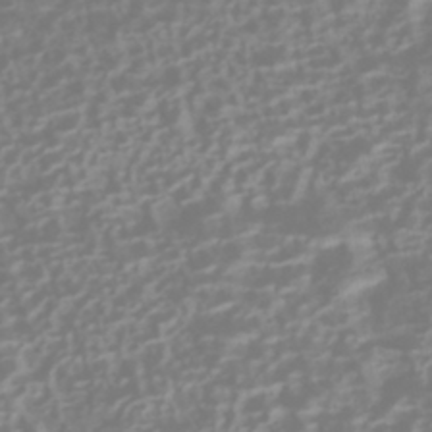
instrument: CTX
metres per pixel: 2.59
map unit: HNhu
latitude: -41.8800
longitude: 100.6329
